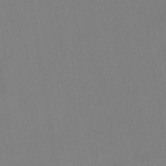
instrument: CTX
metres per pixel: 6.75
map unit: HNhu
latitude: -41.7100
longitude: 101.8611
